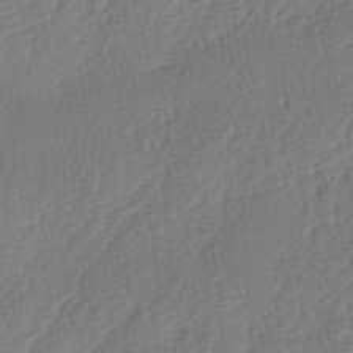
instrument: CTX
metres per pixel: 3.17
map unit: lAa
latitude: -3.2753
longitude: -128.7813
